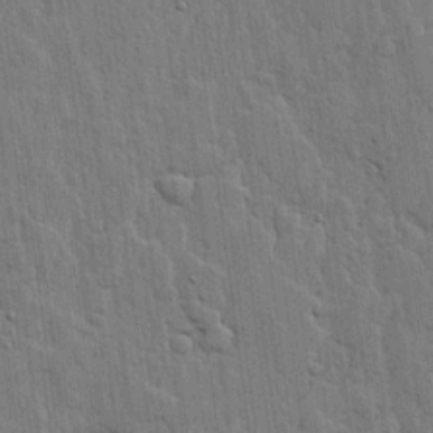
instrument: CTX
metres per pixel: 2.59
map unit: lHvf
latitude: 17.6127
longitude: -116.3845
